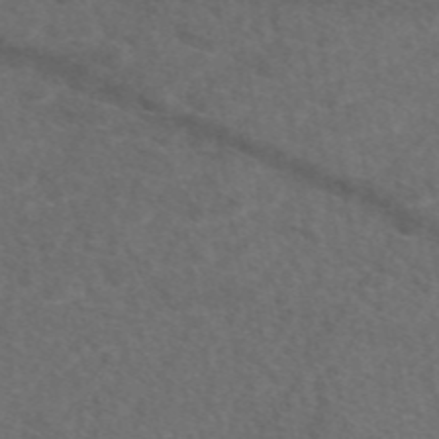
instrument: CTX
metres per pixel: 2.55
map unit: eAb
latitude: 47.8395
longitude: 117.2753
